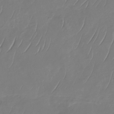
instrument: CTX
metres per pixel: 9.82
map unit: Nhu
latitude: -30.2550
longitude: -59.4426
